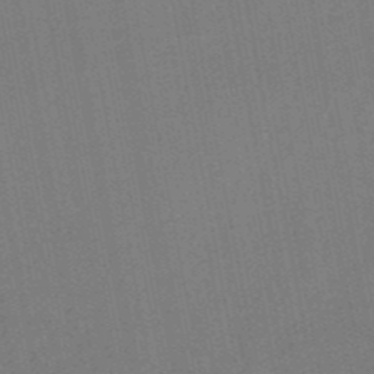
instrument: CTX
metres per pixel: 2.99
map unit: lHb
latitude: -49.4266
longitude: 73.6155
